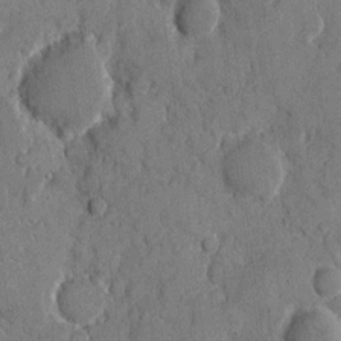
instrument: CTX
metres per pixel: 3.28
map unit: eHh
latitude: 8.7813
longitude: -67.4048
